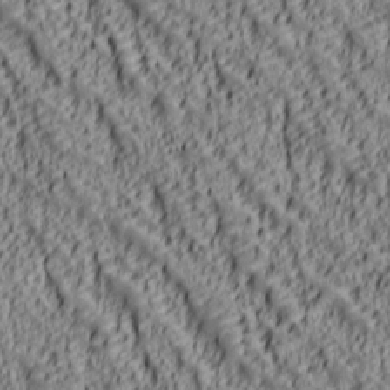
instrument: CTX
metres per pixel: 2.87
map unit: lAa
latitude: 6.8191
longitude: -116.2523
